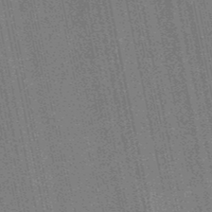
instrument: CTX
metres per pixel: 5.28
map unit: lHb
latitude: -49.5777
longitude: 74.1795
